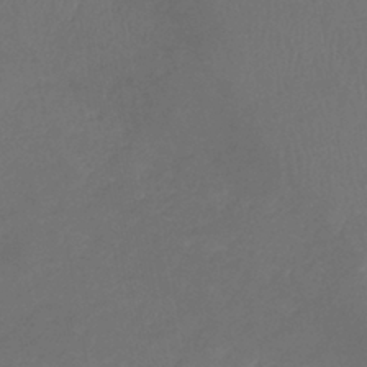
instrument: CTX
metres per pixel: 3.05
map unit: eHb
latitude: -39.3888
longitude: 76.6518
